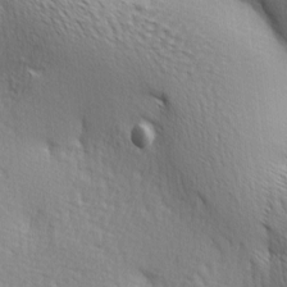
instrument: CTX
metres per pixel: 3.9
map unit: lAa
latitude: -4.8975
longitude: -121.7072
